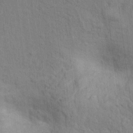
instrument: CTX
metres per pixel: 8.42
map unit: Hto
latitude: 14.1578
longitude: -37.9717
